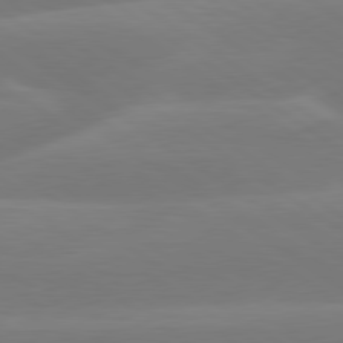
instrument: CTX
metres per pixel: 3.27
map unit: lApd
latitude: 79.7261
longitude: -149.3482
